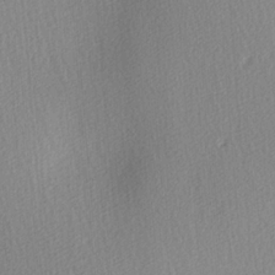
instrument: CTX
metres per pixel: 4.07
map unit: Ave
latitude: 3.3859
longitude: -112.1389
